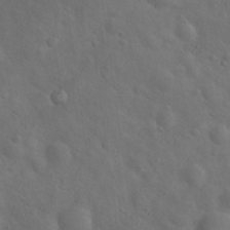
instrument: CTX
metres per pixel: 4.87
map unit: Hto
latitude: 18.0444
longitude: -53.3104
